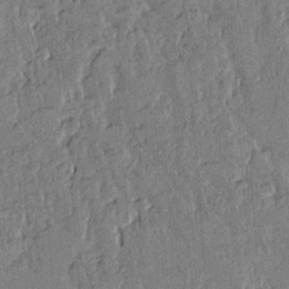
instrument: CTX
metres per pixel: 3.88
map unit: lAvf
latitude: 14.4034
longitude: -125.9906
